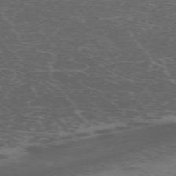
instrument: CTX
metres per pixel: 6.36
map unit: Hpe
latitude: -72.4251
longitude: 8.9731
